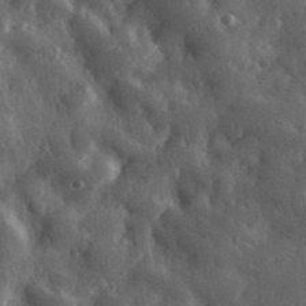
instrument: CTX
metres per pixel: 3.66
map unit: eHh
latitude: 31.9528
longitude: -70.7246
